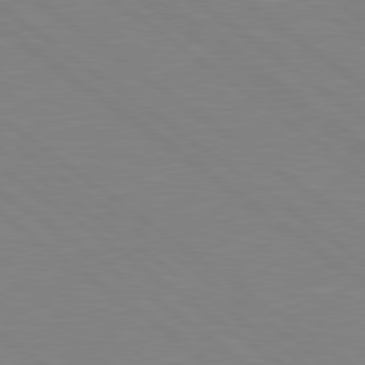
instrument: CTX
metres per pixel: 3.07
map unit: Hpe
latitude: 79.0459
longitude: -124.5167
